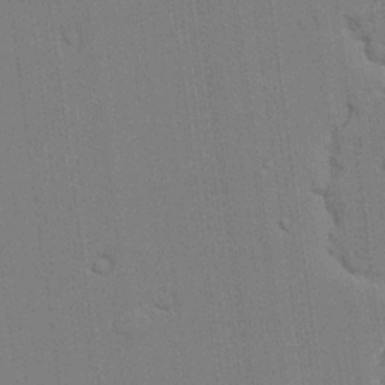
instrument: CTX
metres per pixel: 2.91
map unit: lAvf
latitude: 24.8380
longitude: -111.3293
